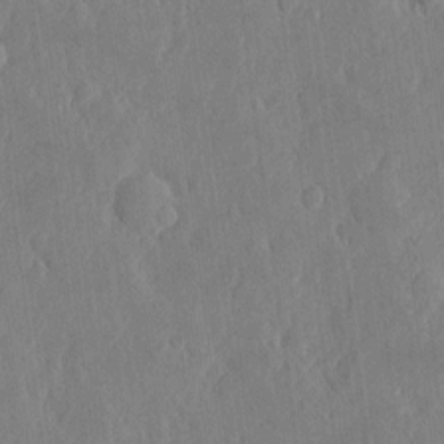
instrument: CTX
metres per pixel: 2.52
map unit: eHh
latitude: 4.4790
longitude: -72.8947
